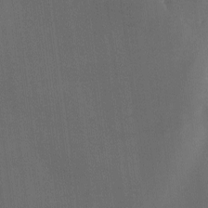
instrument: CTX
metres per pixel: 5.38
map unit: Ave
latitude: -7.0675
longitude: -122.1767
